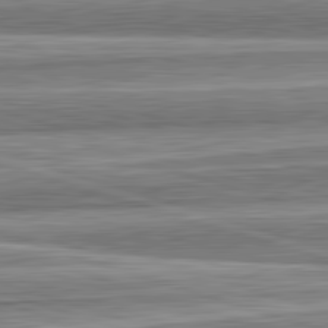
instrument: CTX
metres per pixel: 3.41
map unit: lApd
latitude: 82.8380
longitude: 167.1809
